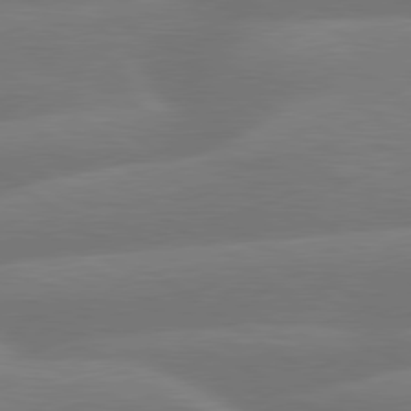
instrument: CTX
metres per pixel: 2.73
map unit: lApd
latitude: 79.9339
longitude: -148.9892
